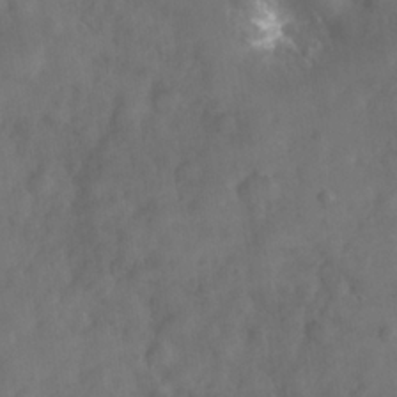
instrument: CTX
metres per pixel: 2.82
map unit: Nhe
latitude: -35.6533
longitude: -178.5546
